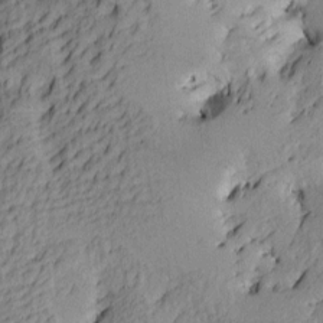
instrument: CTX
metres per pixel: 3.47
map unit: Ave
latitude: 4.1200
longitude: -113.9339
